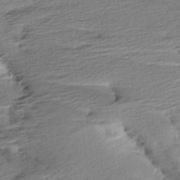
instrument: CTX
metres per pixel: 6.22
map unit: Aa
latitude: 6.4223
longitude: -137.6316
